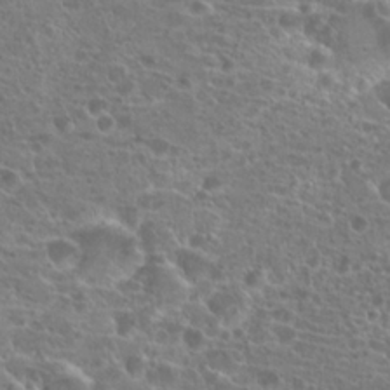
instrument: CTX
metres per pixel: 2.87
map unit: Hto
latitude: 20.0822
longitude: -40.6679
